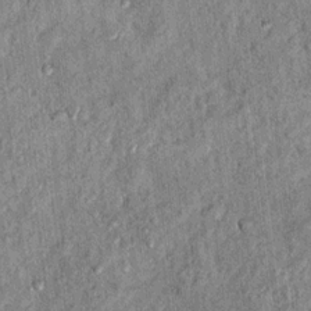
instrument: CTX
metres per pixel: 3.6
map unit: Ht
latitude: 11.4804
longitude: -37.5938
